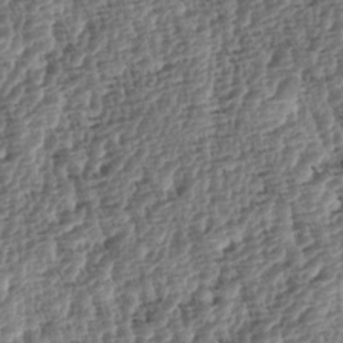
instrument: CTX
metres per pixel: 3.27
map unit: lAa
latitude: -4.2550
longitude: -122.4034
